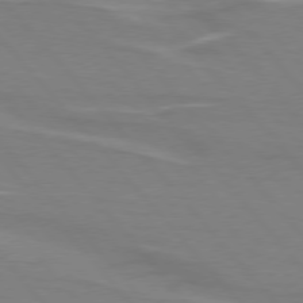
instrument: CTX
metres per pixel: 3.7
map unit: lApd
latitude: 75.9906
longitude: -80.8002
